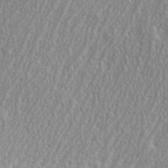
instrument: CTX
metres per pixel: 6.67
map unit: eHh
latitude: 35.2348
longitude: -132.4412
